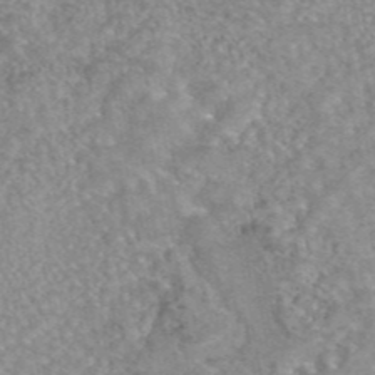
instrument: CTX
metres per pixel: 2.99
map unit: eAb
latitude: 45.2348
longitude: 105.0108
